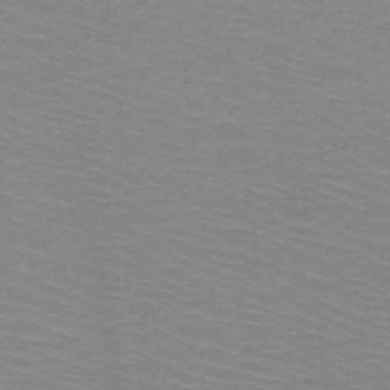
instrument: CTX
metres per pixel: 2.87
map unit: HNb
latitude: -48.3118
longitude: -45.5371
